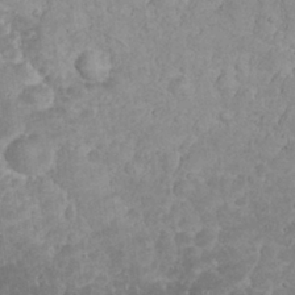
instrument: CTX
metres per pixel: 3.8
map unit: eHh
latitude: 32.2711
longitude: -64.0822
